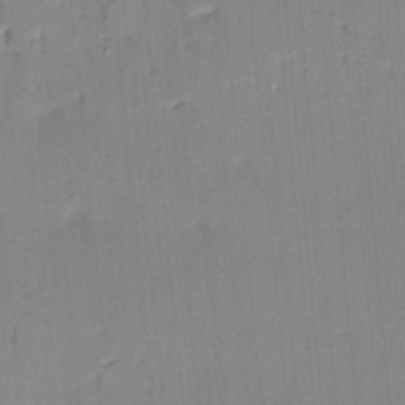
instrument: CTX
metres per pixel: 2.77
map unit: HNhu
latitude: 13.9717
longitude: 10.6519
